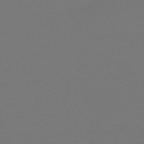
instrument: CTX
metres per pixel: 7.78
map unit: HNb
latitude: -51.9367
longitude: -43.8017
